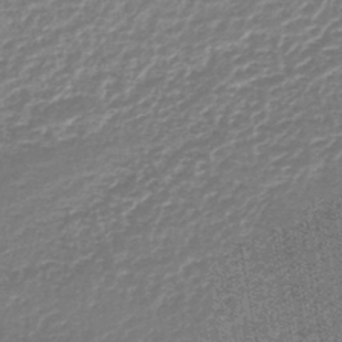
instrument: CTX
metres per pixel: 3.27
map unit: lHb
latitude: -44.3873
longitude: 65.3699
